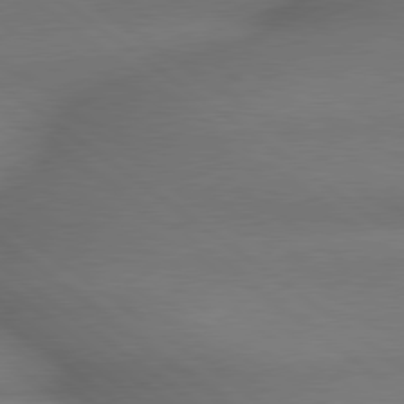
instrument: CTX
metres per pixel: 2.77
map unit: lApd
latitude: 79.4427
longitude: -167.8205
